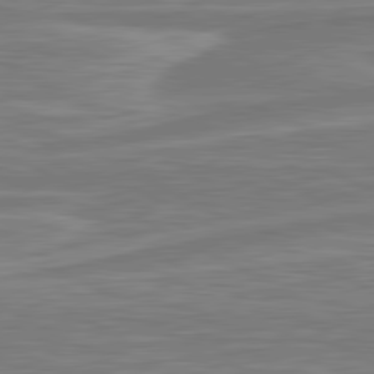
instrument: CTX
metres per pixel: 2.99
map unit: lApd
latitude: 81.0836
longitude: -173.8583
